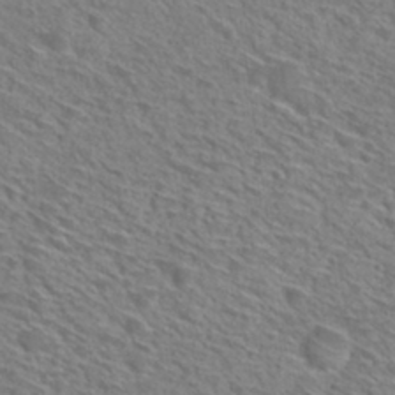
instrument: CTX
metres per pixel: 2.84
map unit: Hto
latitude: 29.9906
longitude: -46.9514
